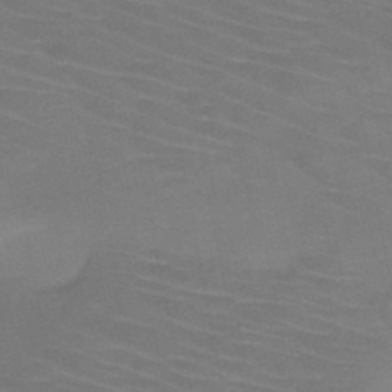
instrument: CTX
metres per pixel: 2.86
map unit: HNb
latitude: -47.1053
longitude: -44.7246
